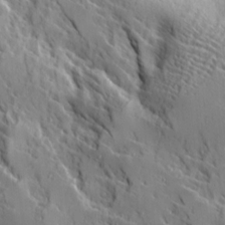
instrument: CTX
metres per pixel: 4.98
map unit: Ave
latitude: 14.4979
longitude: -130.7625
